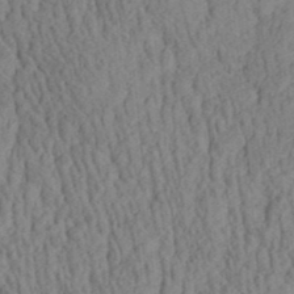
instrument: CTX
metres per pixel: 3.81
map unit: Aa
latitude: 28.3845
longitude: -138.5546
